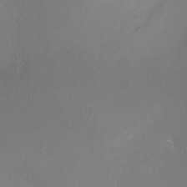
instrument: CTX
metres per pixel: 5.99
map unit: Ht
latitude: -9.2565
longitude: -24.6868
